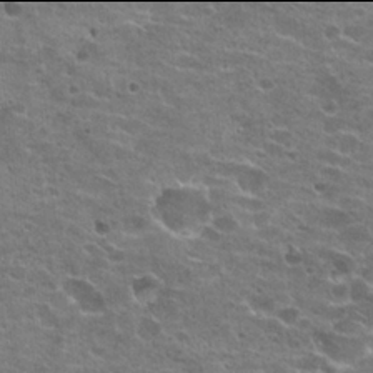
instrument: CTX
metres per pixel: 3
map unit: Hto
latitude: 21.9906
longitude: -42.4601
